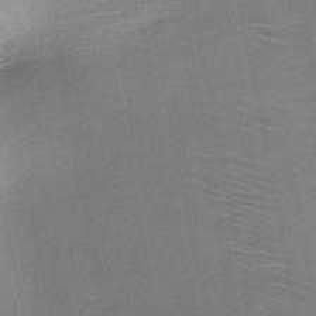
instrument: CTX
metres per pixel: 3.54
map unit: HNb
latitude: -48.0283
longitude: -42.2523
